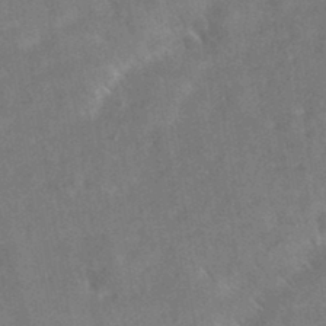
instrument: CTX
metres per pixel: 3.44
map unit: eAb
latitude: 35.3670
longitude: 111.1053
